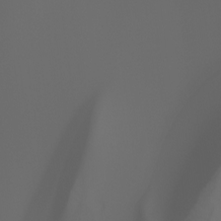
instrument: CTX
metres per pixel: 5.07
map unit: Ht
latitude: -3.6910
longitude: -61.5560
